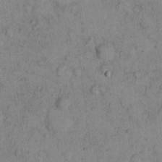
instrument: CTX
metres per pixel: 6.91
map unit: Hto
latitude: 8.4790
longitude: -59.1781
